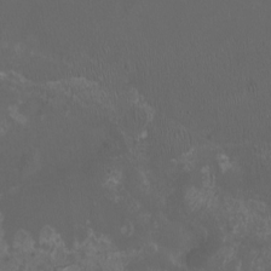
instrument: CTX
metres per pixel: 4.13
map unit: eHh
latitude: -6.7463
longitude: -76.7435
